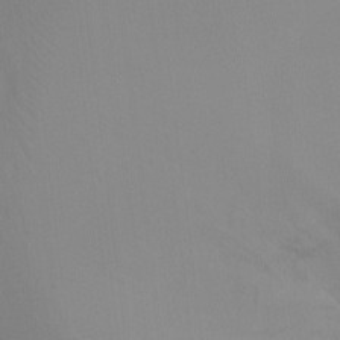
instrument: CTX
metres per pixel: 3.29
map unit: Ht
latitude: -4.4251
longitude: -27.5560
